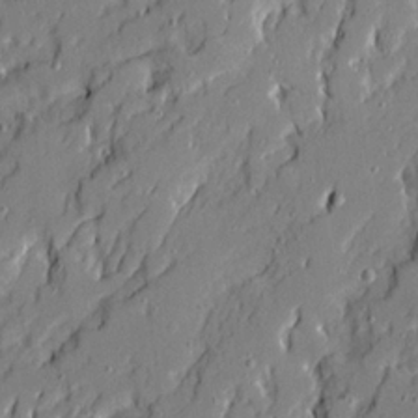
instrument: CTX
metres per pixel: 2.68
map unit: Ave
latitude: 20.9136
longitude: -129.1781
